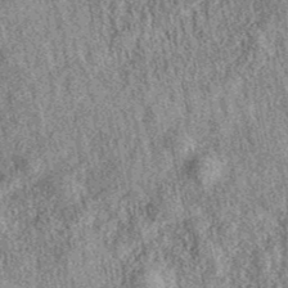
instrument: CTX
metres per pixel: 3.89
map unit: eAb
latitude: 39.2348
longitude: 109.5210
